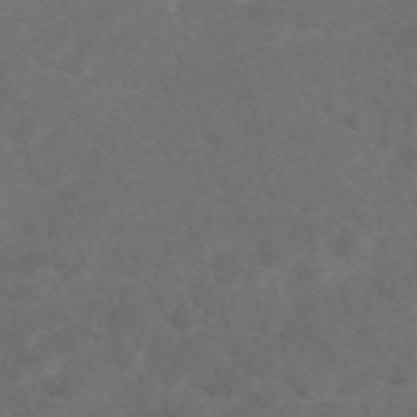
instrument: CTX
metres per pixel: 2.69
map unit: eAb
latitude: 47.8584
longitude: 117.1998
